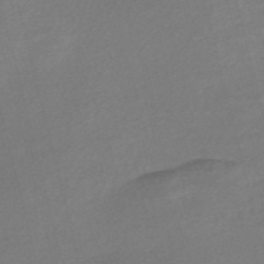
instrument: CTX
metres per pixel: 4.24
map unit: Nve
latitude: -56.4440
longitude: 60.7274
